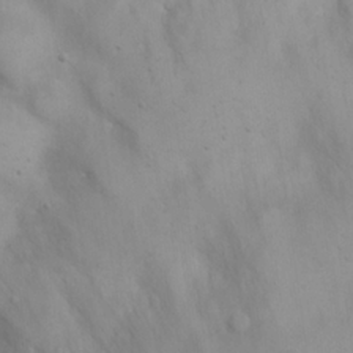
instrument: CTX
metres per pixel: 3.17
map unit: eHh
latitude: 20.5924
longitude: -61.4993
